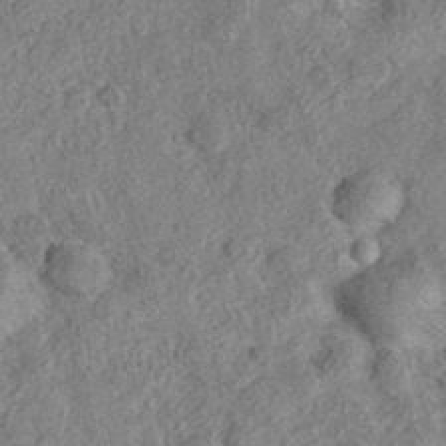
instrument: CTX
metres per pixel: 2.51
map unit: eAb
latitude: 36.4790
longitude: 113.0298
